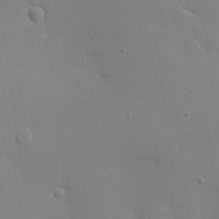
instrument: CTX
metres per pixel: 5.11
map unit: eHh
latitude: 25.3859
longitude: -69.9339
